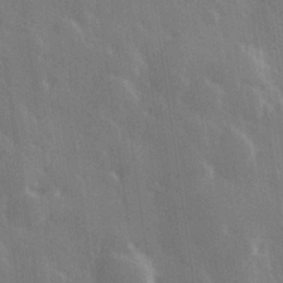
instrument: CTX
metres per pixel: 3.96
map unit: Hve
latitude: 27.6127
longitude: 146.6518
